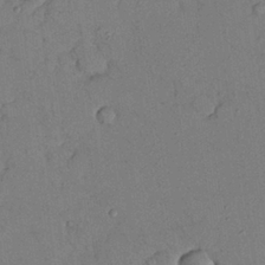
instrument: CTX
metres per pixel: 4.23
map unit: Nhu
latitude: 26.8380
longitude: -73.3293
